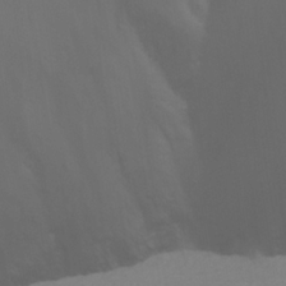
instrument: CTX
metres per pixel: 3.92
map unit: eHh
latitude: 22.3845
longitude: -65.4804
